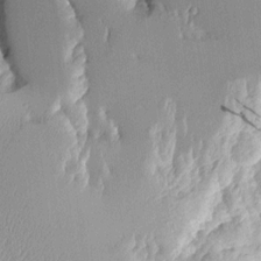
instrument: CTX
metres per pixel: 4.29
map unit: Aa
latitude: 10.7435
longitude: -127.9717
